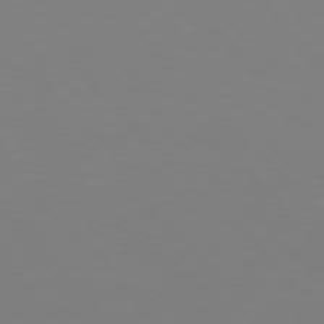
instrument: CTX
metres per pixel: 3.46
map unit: Hpe
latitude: 77.0836
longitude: -174.8191
